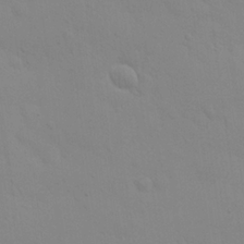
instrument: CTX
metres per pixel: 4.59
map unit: eHh
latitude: 24.9135
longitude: -65.5371
